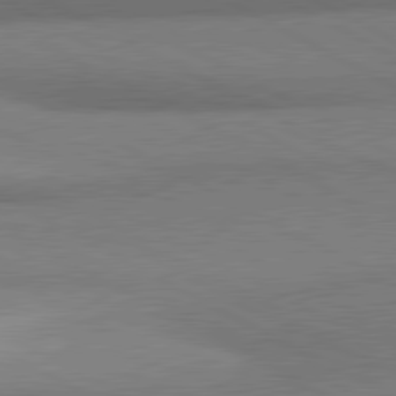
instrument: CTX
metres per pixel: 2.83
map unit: lApd
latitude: 80.7435
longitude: 165.7667
